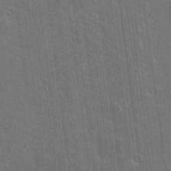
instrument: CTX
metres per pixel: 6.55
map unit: Nhu
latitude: 19.4426
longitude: -30.7625
